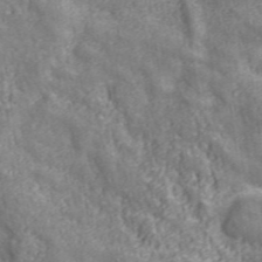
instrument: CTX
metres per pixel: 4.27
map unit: eHh
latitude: 42.9703
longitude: -91.7450
